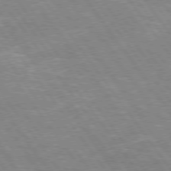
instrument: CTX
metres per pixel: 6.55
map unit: Hpe
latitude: 75.3860
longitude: -142.4223
